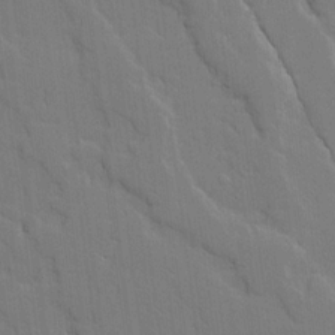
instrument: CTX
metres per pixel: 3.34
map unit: Ave
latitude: 18.4034
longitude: -128.4412
